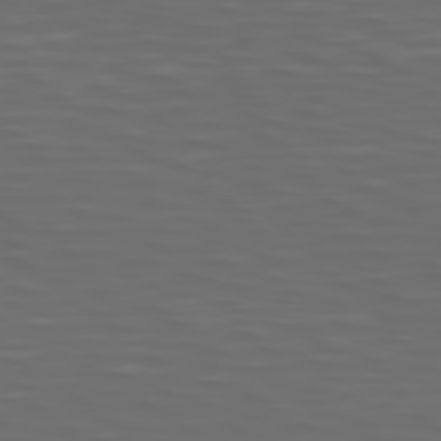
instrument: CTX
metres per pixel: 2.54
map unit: Hpe
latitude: 75.1403
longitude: -125.4615
